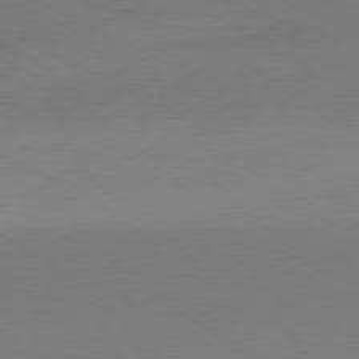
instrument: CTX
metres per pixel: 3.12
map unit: Hpe
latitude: -81.3510
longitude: 13.2376
